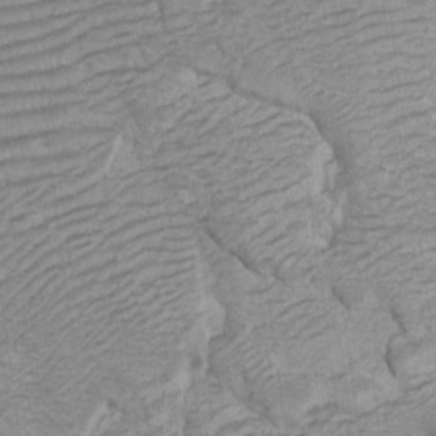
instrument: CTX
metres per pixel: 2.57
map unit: Htu
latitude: -7.4076
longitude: -66.7813
